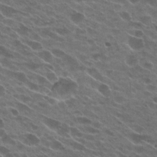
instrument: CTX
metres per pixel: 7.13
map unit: Hto
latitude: 25.9150
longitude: -42.7624
